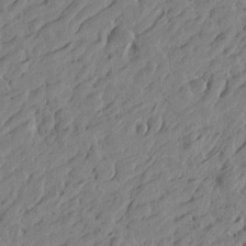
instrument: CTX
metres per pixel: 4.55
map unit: Htu
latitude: -4.7085
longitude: -179.1026
